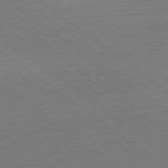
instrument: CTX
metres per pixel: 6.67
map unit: Ap
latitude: -78.8219
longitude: -55.5560
